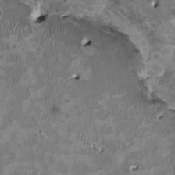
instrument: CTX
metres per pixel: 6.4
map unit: HNhu
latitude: 2.6679
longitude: -4.3656
